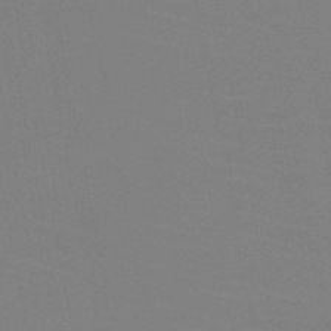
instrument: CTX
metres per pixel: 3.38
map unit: HNb
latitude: -46.6707
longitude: -43.3293
